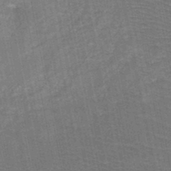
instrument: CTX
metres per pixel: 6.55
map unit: HNb
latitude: -48.3118
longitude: -44.0255
